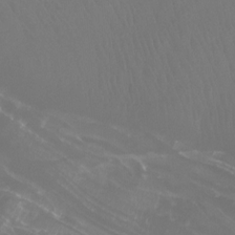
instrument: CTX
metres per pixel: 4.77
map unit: Htu
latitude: -13.0298
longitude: -71.7072
